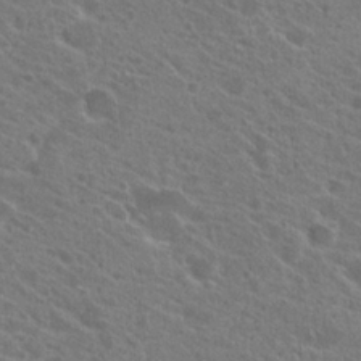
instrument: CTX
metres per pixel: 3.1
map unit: Hto
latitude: 23.1781
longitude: -38.8758
